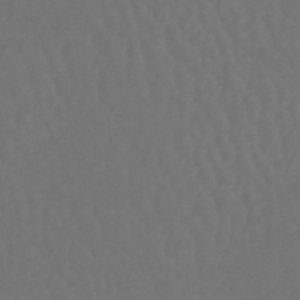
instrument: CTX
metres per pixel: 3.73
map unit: lHb
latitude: -43.1998
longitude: 65.5588
